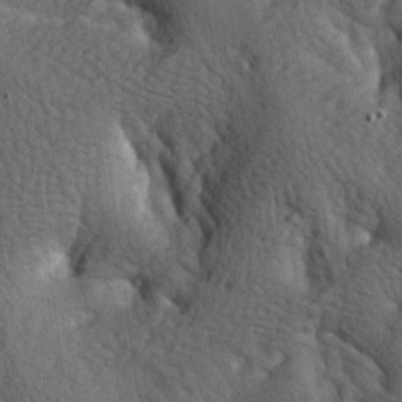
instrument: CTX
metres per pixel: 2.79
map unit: lAa
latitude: -7.0108
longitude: -125.1214
